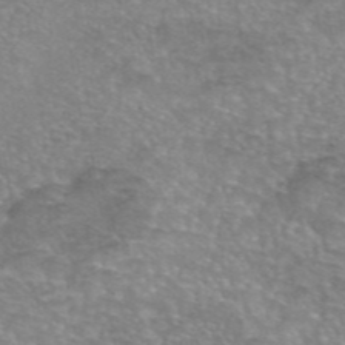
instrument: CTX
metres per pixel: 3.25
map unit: eAb
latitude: 45.7072
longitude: 102.9542
